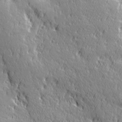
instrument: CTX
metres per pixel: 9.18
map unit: Ave
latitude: 21.1214
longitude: -135.8205
